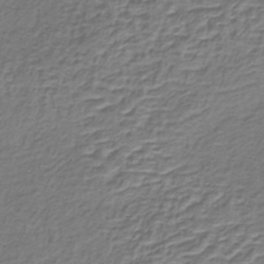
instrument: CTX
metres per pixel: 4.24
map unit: lHb
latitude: -39.2187
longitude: 59.1053
